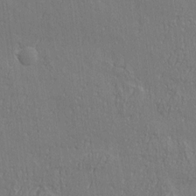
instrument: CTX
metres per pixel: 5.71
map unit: eHh
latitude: 3.5749
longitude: -78.0255
